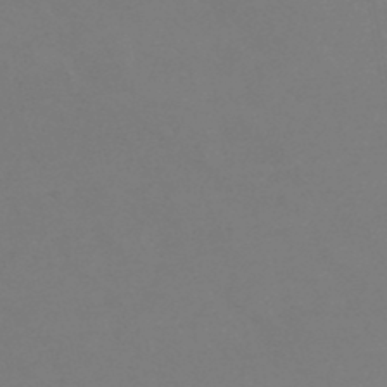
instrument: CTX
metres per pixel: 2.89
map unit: lHb
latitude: -45.7289
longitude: 67.1620
